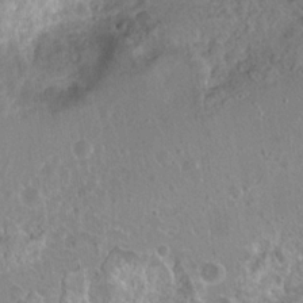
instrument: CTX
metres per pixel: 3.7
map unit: Hto
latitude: 19.2915
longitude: -42.0633
